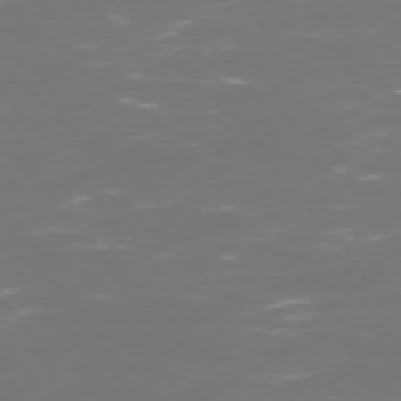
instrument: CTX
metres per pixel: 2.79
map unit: Hpe
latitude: 72.5168
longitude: -126.0255
